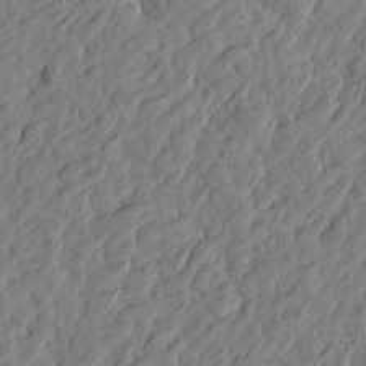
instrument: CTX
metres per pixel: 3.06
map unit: Htu
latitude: -2.7274
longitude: -179.4805
